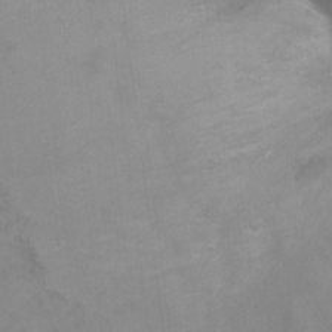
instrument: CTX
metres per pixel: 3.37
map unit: Ht
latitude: 2.0255
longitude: -35.8205
